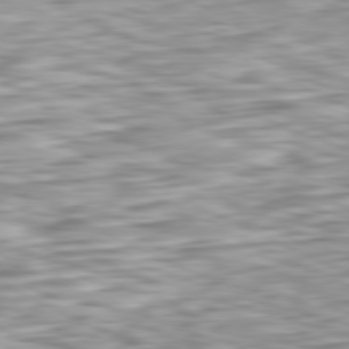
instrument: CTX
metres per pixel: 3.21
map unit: Ap
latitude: -81.4266
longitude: -82.6868
